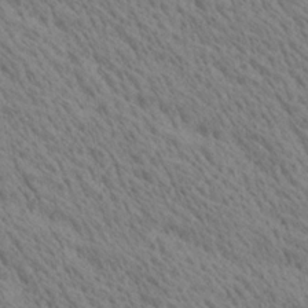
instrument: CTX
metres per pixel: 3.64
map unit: Ave
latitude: 21.1592
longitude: -139.7450
